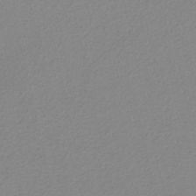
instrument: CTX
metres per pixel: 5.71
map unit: HNb
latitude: -37.1998
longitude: 56.4440
